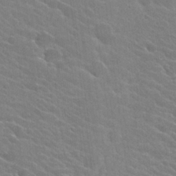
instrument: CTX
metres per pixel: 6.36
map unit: Hto
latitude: 24.7246
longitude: -40.7246
